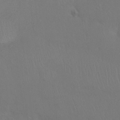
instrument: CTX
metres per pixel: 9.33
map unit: Ht
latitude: -7.5021
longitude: -37.9906
